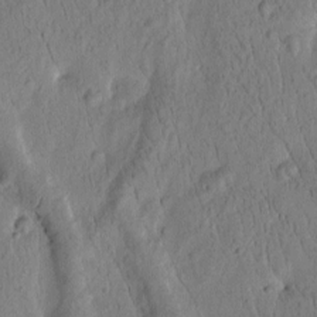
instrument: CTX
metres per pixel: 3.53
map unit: Htu
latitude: -1.9367
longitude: 171.6911
